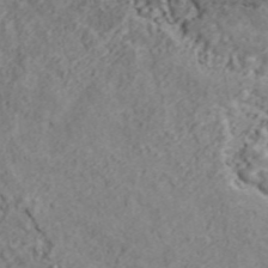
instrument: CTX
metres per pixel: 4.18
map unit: ANa
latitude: 45.1781
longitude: 21.1620
